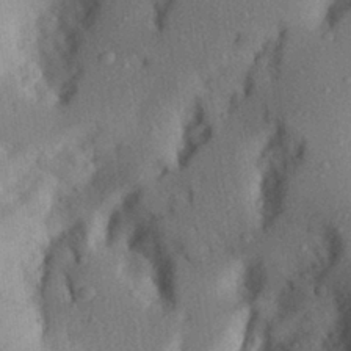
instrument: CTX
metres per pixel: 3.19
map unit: Aa
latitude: 28.7435
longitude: -145.8016
